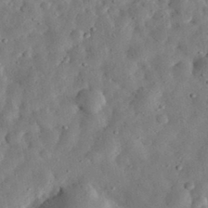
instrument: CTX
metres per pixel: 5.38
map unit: eHh
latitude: 32.7057
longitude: -75.2348
